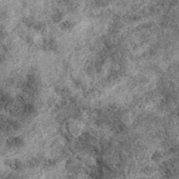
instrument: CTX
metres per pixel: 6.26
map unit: eAb
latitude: 38.8569
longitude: 110.3306
